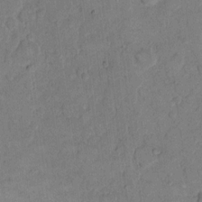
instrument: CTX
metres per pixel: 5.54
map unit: eHh
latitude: 11.4616
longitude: -64.8002
